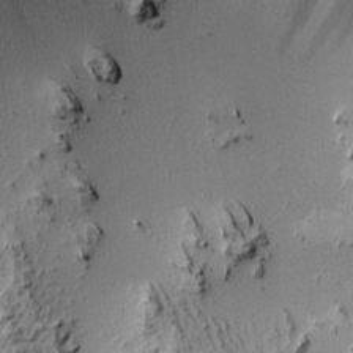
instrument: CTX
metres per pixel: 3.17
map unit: Htu
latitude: -4.6518
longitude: 176.4062
